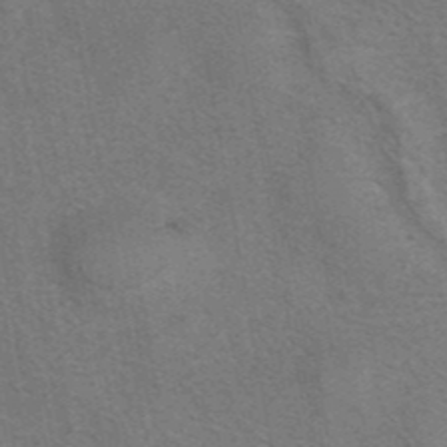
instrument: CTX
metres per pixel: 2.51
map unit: eAb
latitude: 41.9906
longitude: 106.5763
